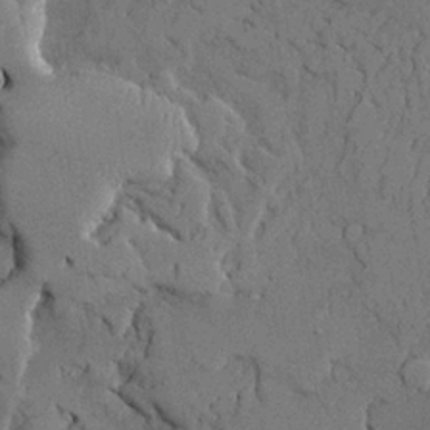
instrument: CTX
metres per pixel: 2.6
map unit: Ave
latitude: 24.0633
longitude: -130.8002
